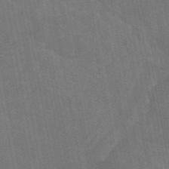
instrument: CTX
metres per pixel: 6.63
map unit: eAb
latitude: 46.3468
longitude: 122.0661
